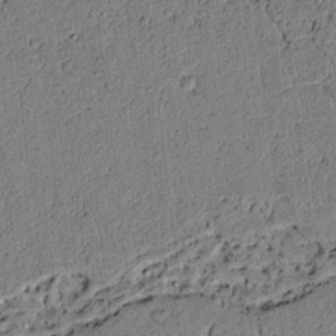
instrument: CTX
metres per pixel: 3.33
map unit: lAvf
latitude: 3.9339
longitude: 168.6896
